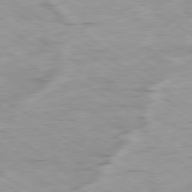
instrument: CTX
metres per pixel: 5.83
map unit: Ap
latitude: -80.1984
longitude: -72.2712
